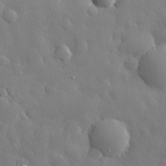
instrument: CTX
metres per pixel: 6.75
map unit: eHh
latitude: 29.4615
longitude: -78.5924
